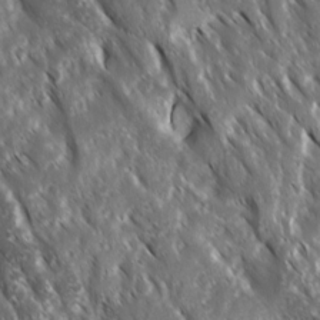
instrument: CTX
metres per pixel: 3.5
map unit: Ave
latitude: 15.4049
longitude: -132.3845
